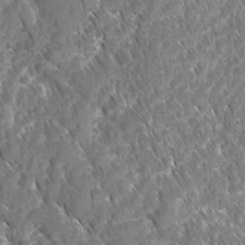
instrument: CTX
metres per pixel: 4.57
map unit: Ave
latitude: -11.0109
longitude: -119.5371
